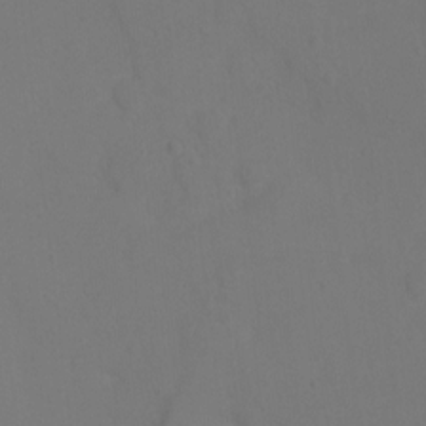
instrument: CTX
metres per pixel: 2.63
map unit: Ht
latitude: 0.4601
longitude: -34.1955
